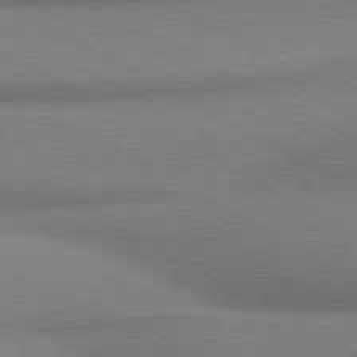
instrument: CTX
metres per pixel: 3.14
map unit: lApd
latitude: 80.5924
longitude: 165.2565
